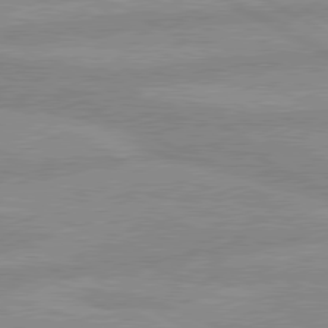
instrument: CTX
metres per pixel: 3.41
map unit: lApd
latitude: 80.1578
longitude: -168.9136
